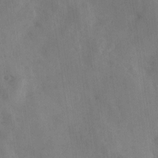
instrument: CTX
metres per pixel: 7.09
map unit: Ave
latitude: 18.2900
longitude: -131.1781
